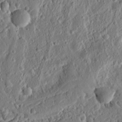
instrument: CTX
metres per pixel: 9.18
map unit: Ht
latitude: 10.9703
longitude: -75.4993
